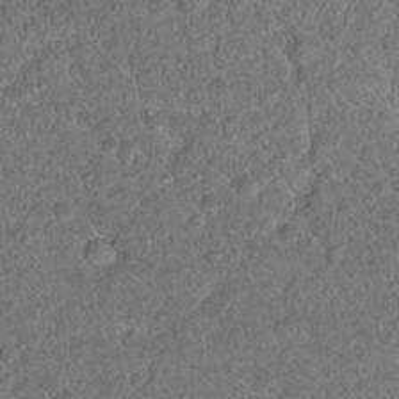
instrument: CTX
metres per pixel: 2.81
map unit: Hto
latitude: 17.1025
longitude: -40.8569
